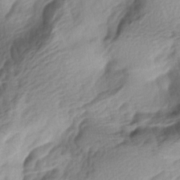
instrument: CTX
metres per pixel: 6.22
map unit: lAa
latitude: -4.6707
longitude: -123.7072
